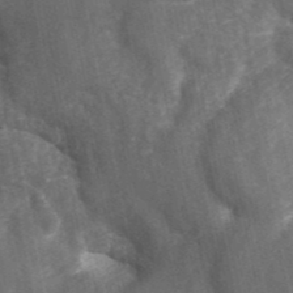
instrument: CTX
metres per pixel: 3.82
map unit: eAb
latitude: 42.6868
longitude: 105.6344
